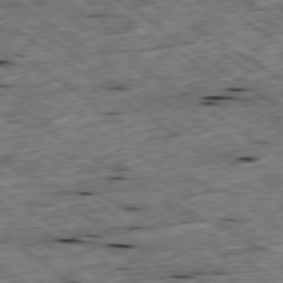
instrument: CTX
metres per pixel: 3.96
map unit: Ap
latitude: -79.5210
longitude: -87.8772
